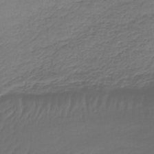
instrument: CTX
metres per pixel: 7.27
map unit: lHb
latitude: -42.9163
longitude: 66.1795
